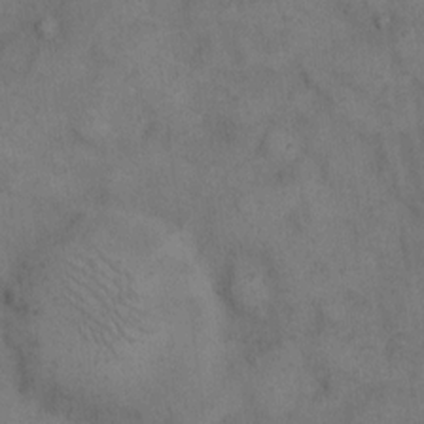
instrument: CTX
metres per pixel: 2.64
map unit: eHh
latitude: 10.7624
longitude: -63.3860
